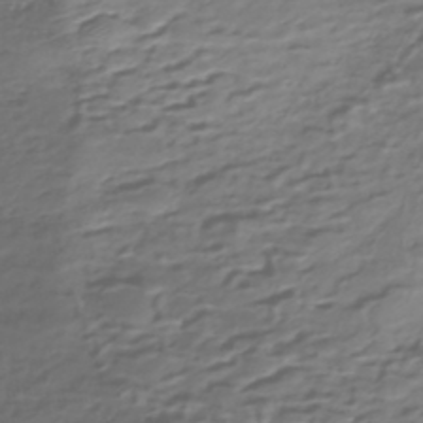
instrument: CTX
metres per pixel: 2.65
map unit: Nhe
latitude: -46.5951
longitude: -172.7435
